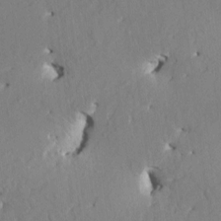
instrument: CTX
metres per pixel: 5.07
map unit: HNhu
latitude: 4.7246
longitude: -5.5938
